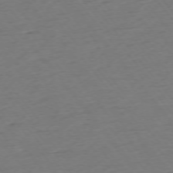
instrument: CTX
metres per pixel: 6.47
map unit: Ap
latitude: -75.4077
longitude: -82.9135
